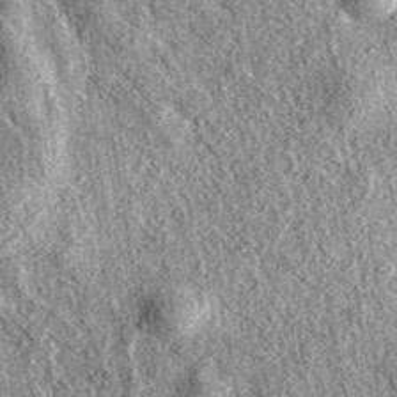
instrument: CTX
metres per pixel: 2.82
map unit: eAb
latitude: 37.4048
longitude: 111.1809
